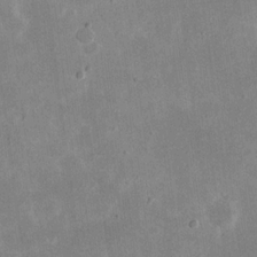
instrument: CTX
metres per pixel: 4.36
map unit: eHh
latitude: 19.4615
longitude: -71.2726
